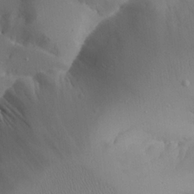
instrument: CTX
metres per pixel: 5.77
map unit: Aa
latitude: 24.2900
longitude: -127.9717
